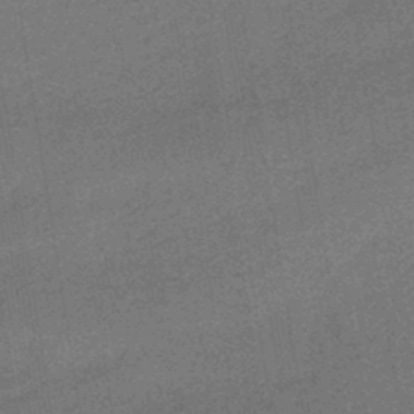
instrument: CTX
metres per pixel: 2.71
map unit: HNhu
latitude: -44.7463
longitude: 91.1243
